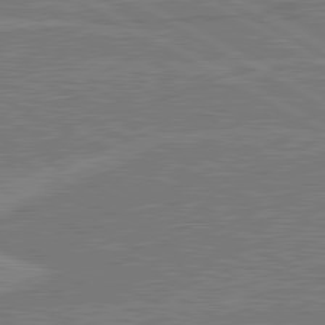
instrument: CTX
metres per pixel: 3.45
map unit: lApd
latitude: 80.9136
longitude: 169.1242
